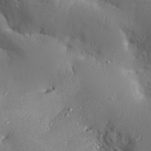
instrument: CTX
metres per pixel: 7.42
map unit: Aa
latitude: 30.3279
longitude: -132.3467
